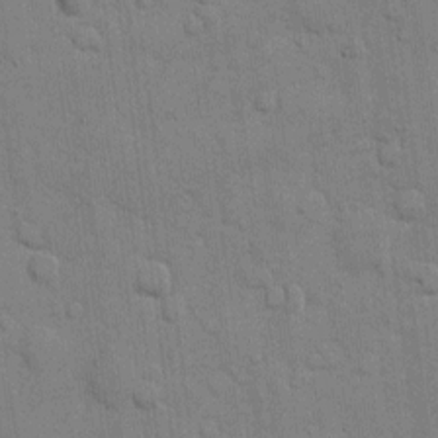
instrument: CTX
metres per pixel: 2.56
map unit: eHh
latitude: 10.1956
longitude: -66.8946
